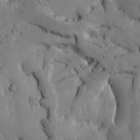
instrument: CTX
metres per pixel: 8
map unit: Htu
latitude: -3.2564
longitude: 168.6140
